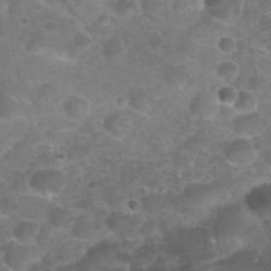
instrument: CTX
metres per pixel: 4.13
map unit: Nhu
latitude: 25.3670
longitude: -52.0444
